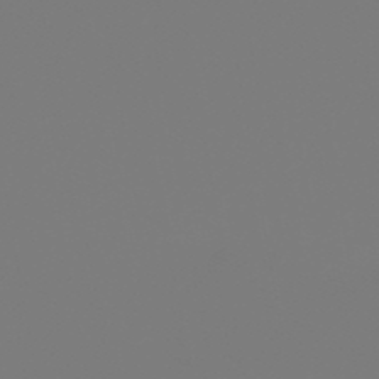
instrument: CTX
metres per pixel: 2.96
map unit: eHb
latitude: -50.7274
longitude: 74.6897
